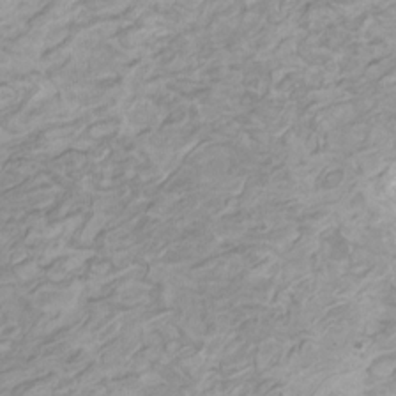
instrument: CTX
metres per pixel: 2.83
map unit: HNhu
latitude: 3.9717
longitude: -3.0080
